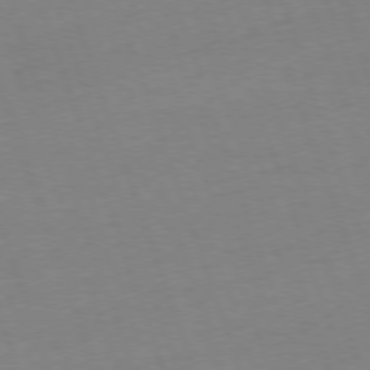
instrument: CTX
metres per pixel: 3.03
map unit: Ap
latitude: -76.1228
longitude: -72.9514
